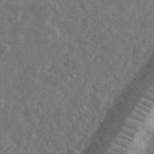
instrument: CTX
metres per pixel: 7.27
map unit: eHh
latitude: 33.6883
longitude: -69.1403
